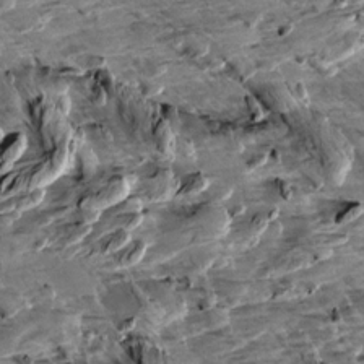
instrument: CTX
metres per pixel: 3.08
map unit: Aa
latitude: 10.1011
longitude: -140.8569
